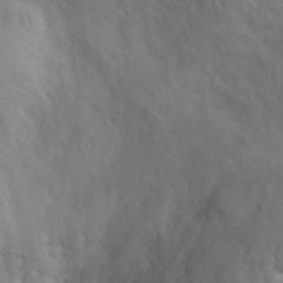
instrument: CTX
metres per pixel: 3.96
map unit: Ht
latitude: 3.1592
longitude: -26.6491
